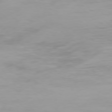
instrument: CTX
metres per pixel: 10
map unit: Hpe
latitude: 74.8002
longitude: -129.7072
